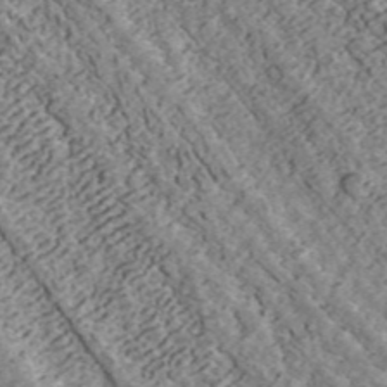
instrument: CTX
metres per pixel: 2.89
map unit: ANa
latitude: 43.2726
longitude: 29.4454
